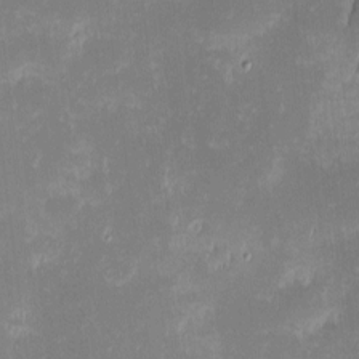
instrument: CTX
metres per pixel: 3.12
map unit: eHh
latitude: -2.0849
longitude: -84.6491
